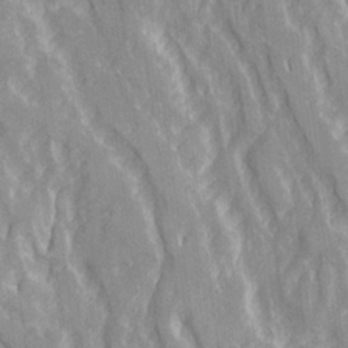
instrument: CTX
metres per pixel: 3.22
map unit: Ave
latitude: 21.8961
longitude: -134.0822
